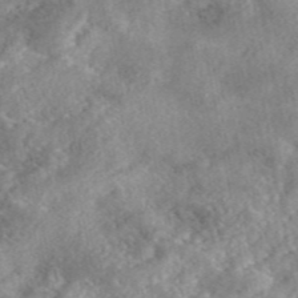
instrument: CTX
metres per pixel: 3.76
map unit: eAb
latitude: 45.6127
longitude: 127.7288
